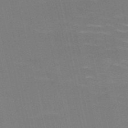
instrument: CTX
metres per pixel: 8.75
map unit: HNb
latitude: -51.3510
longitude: -45.3670
